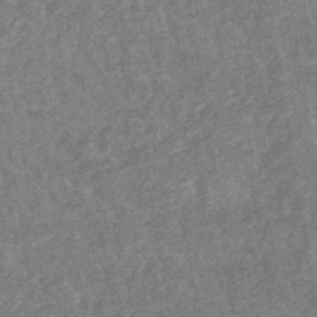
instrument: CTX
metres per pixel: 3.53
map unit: eHb
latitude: -48.1228
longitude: 85.6721
